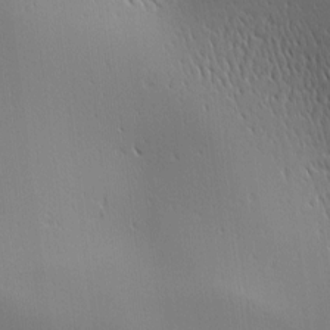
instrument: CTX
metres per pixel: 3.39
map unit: Ave
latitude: 2.2522
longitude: -115.1970
